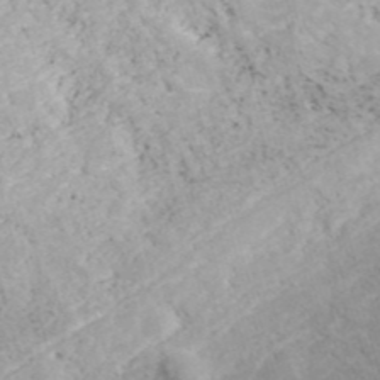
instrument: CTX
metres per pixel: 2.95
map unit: ANa
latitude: 40.6868
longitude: 23.5588
